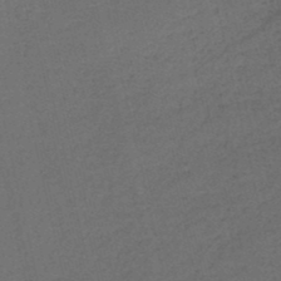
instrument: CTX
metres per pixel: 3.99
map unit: HNb
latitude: -47.6155
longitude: -41.3670
